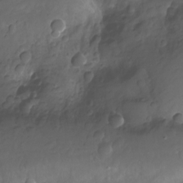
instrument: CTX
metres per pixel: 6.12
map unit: Nhu
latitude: -11.0487
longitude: -35.7827
